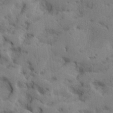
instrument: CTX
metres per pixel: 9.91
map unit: lHvf
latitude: 25.2537
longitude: 143.2753
